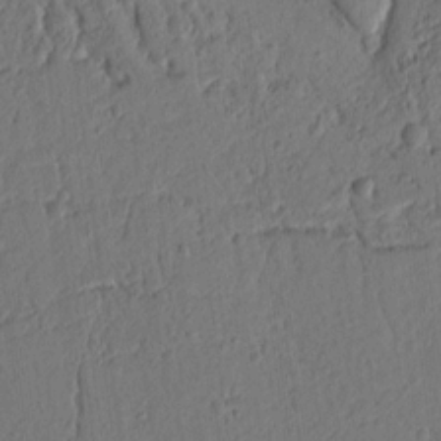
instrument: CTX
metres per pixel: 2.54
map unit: Ht
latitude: 9.8395
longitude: -76.3278
